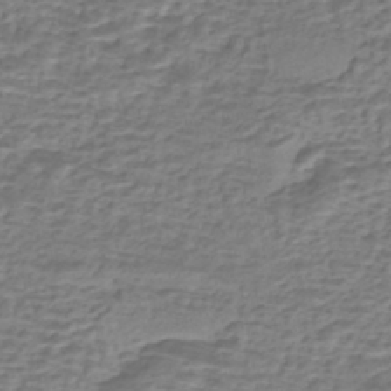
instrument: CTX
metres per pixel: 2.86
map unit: eHh
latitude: -43.3509
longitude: 119.9178
